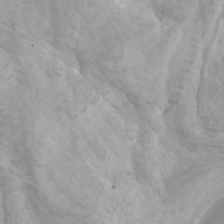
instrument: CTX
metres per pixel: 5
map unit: Htu
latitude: -6.2361
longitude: -75.7072
